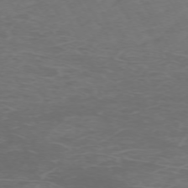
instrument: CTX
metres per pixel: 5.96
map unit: Hpe
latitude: -72.4818
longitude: 9.0864
